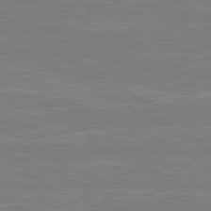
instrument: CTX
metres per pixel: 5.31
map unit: lApd
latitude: 80.9514
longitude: -173.4426
